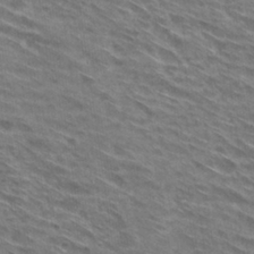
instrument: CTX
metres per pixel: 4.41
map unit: Hto
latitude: 29.9528
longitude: -44.8380
